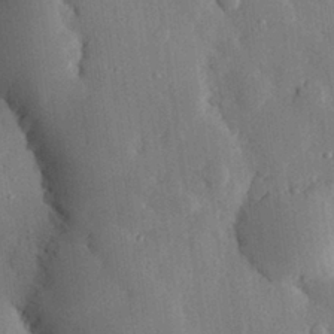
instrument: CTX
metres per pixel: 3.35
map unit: eHh
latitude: 29.2537
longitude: -79.3482
